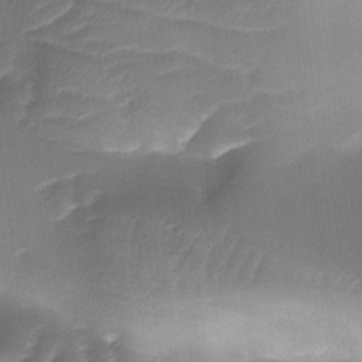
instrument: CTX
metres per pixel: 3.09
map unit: Ave
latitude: -8.9542
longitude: -122.8380
